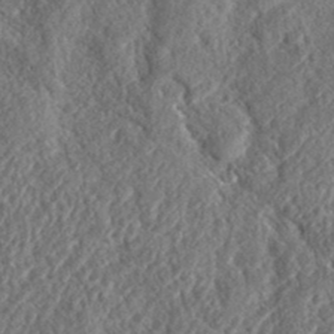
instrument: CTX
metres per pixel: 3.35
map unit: eHh
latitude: 37.3293
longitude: -138.2145
